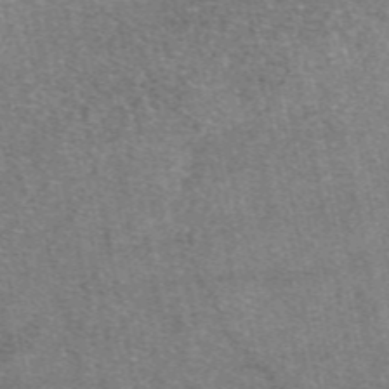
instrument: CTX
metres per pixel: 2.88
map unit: eAb
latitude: 48.6302
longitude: 108.1795
